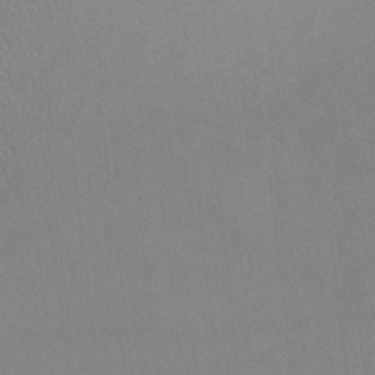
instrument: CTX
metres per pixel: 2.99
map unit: Nhu
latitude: -11.9367
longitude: -40.6868
